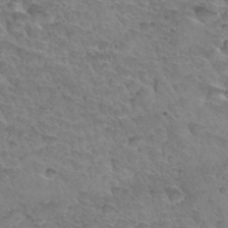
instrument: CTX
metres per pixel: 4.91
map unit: Hto
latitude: 33.8205
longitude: -46.0255
